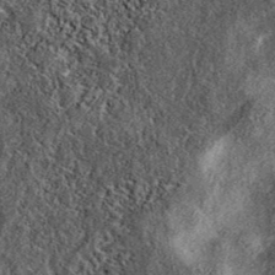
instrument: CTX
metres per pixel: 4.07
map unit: eAb
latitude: 38.4790
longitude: 106.8786
